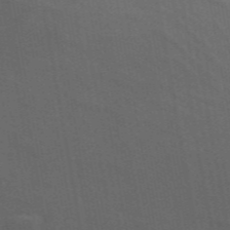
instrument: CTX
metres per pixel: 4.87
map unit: ANa
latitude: 48.7435
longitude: -73.8773
